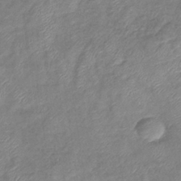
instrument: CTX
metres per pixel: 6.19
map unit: eHb
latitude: -38.7463
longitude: 78.8786
